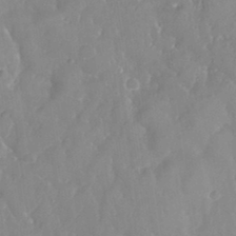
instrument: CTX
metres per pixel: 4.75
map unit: eHh
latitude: 32.3278
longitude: -59.7450
